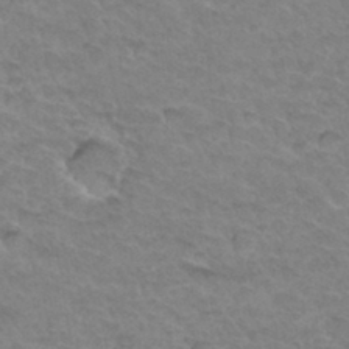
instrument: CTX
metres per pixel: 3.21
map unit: Hto
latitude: 33.9906
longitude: -45.9150
